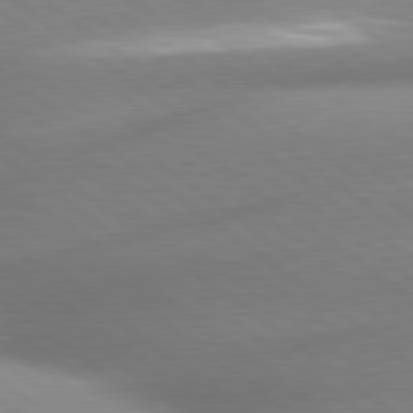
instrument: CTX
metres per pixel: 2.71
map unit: lApd
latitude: 80.3467
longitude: -160.9325
